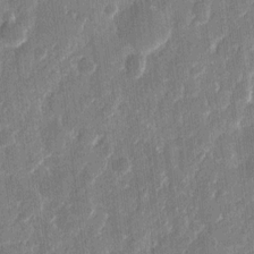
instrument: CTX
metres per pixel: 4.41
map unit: eHh
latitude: 11.1970
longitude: -70.6490
